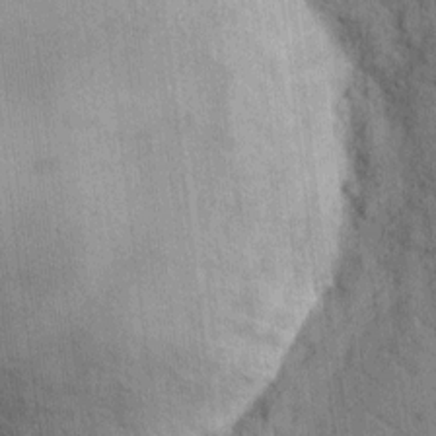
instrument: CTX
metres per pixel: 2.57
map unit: eHh
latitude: 10.5357
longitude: -66.4034
